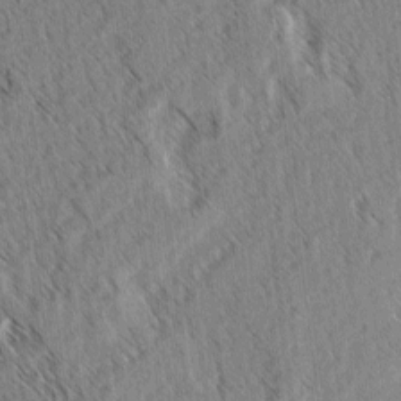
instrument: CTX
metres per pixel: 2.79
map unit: lAvf
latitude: -3.6154
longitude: -114.1388
